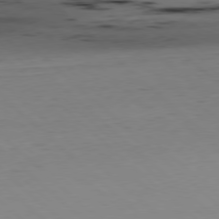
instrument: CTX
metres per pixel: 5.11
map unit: Hpe
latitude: -79.5588
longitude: 9.2376
